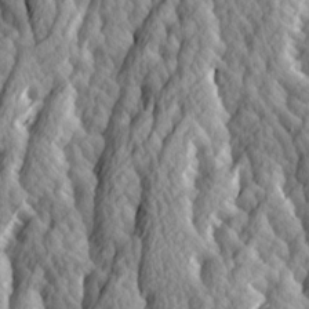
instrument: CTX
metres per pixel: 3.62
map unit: Ave
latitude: 14.0633
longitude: -134.0255
